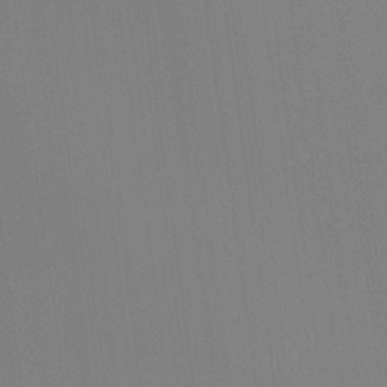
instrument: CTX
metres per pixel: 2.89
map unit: Ht
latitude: -15.7856
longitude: -48.5546
